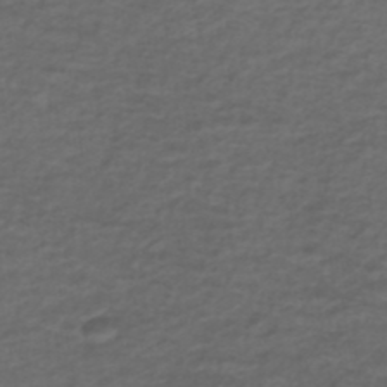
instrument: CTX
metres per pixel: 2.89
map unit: ANa
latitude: 39.4615
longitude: 23.2376
